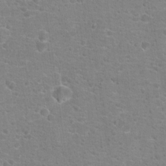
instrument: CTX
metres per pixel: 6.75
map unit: Hto
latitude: 18.4412
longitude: -41.4426
